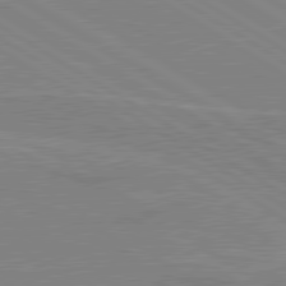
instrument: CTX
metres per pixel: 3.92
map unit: lApd
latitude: 80.4979
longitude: 123.4833
